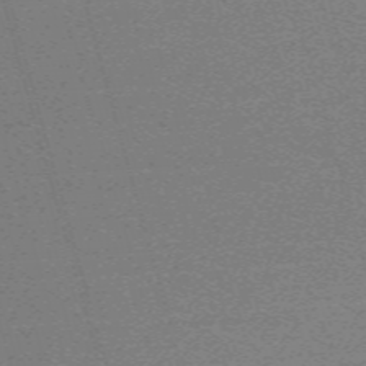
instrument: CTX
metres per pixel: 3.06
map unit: eHh
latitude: -61.1053
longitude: 51.9745
